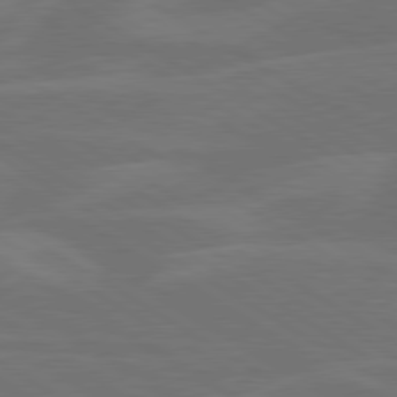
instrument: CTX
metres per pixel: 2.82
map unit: lApd
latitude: 79.8961
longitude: -126.3278
